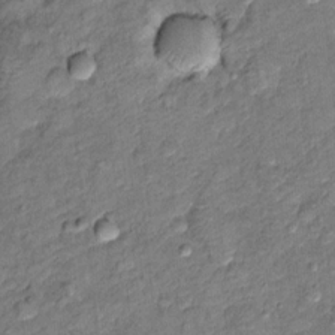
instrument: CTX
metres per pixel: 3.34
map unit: Ht
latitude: 9.4993
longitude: -37.7260
